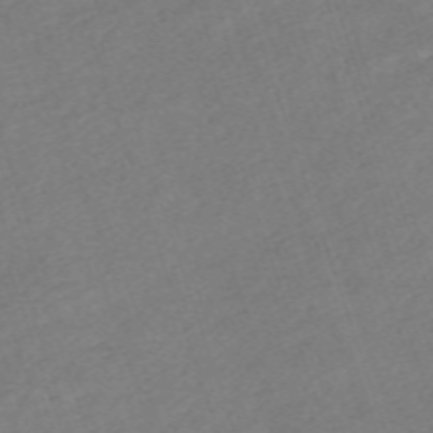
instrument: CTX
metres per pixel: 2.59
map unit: eHh
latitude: -62.8597
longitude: 53.7855
